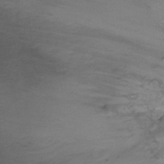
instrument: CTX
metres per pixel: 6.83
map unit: Ht
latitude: 2.0255
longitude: -24.6679
